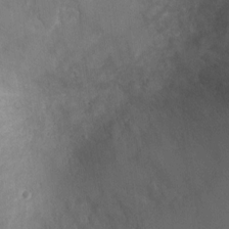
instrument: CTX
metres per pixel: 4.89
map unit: Ht
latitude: 1.9150
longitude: -19.7071
